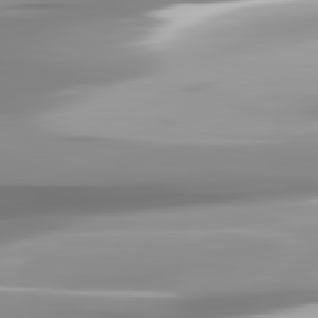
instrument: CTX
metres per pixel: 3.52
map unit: lApd
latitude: 81.8394
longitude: -139.8394
